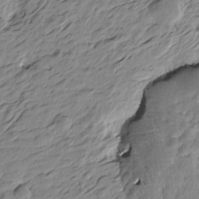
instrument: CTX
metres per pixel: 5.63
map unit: Htu
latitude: -4.7085
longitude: -178.4034
